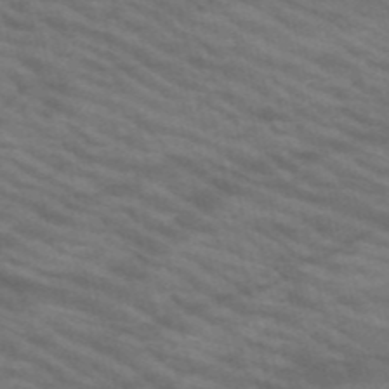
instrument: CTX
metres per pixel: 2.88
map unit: HNb
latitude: -53.3698
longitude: -44.8758
